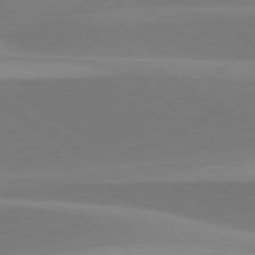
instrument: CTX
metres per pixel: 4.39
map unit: lApd
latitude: 79.8773
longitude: -95.6883
